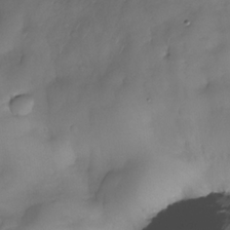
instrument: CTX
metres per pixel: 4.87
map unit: Nhe
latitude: -34.0094
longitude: -142.6491
